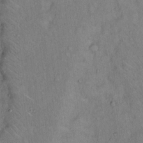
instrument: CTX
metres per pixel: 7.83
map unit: Hto
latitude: 12.2334
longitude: -60.8947
